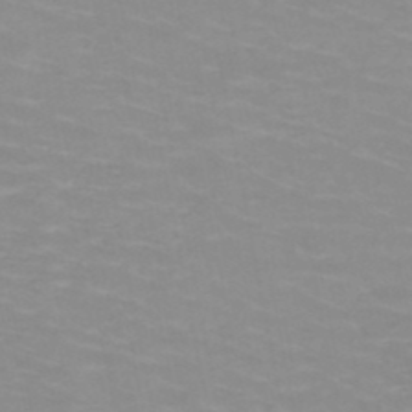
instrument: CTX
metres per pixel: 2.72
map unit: HNb
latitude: -48.0472
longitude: -46.9136
